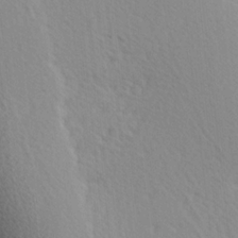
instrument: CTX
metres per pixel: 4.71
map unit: Hve
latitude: 1.8583
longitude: -124.2522
